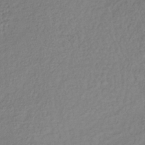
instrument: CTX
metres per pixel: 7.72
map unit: lHb
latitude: -38.7274
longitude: 70.4629
